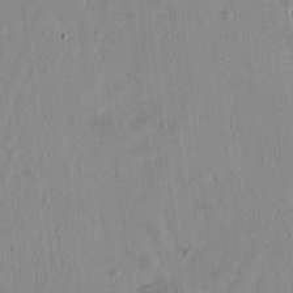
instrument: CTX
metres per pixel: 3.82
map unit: Htu
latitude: -4.6140
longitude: 172.6707
